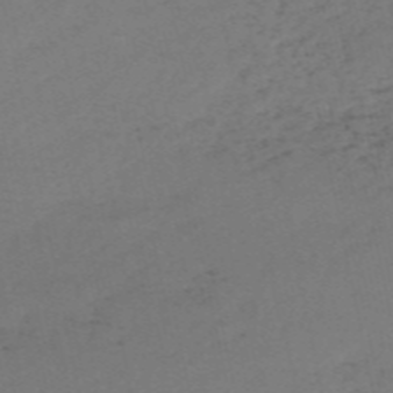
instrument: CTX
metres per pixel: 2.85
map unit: HNb
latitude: -55.5966
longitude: -44.1955
